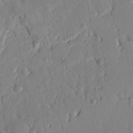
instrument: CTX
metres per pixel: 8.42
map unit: Nhu
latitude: 18.8380
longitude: -78.3845
